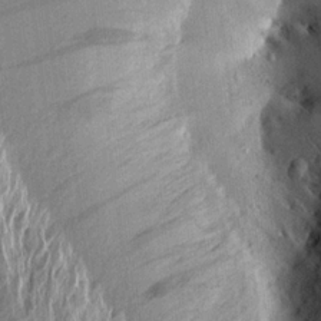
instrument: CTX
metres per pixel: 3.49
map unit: Aa
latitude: 18.4979
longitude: -145.8772
